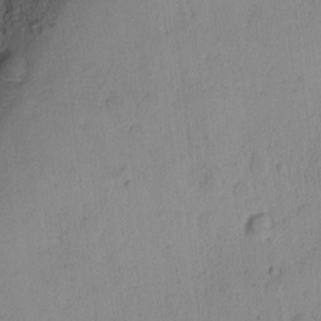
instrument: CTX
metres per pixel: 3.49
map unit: Ave
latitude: -8.5385
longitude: -121.6883
